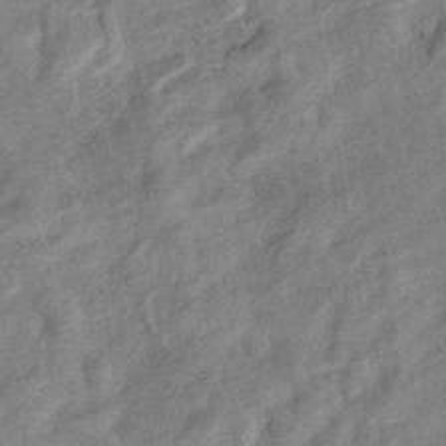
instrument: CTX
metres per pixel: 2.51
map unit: eHb
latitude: -38.4062
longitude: 77.6155
